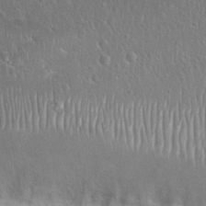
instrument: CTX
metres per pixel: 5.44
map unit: Hto
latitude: 24.8946
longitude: -50.1766
